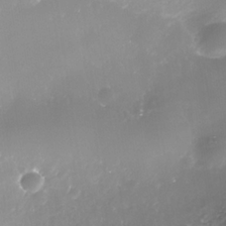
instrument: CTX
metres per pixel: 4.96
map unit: Nhe
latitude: -35.7100
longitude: -91.9339
